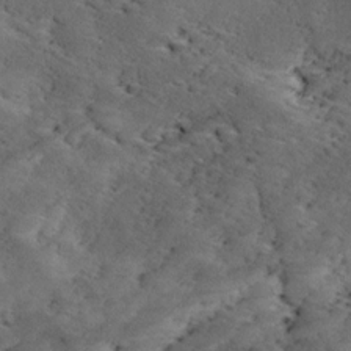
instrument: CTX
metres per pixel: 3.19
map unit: Ave
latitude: 18.0255
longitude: -136.1578
